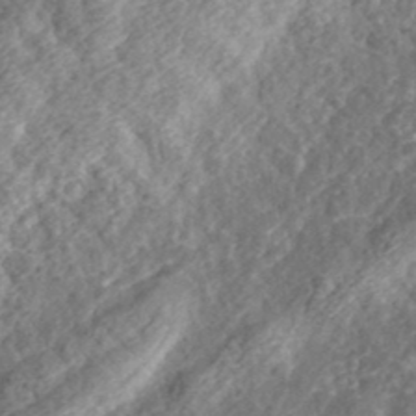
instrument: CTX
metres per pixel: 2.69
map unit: eHh
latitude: 35.6316
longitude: -79.3293
